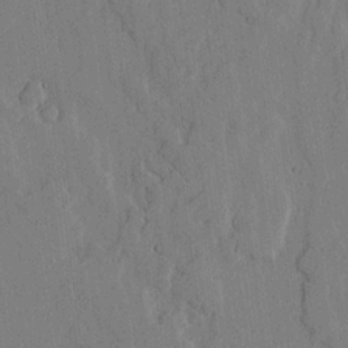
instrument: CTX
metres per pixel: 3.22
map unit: lHvf
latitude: 17.5749
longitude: -112.8380
